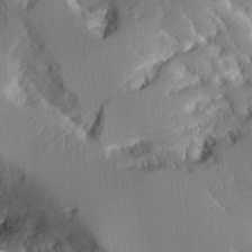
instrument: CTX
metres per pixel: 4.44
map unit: Aa
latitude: 11.4993
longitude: -125.8772
